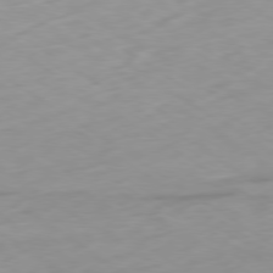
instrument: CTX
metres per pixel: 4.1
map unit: Ap
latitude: -79.4265
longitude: -72.1389
